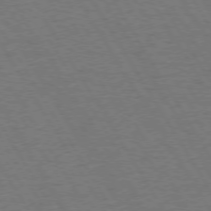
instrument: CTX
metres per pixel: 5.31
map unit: Hpe
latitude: 73.3293
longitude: -123.3860
